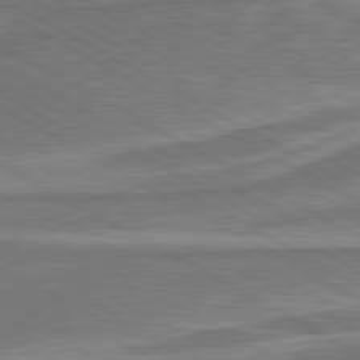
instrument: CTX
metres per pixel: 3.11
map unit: lApd
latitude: 80.4223
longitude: -178.6113
